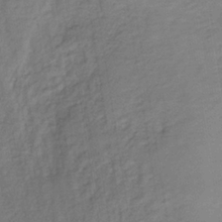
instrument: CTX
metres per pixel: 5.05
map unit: lHb
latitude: -35.6533
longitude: 70.3117
